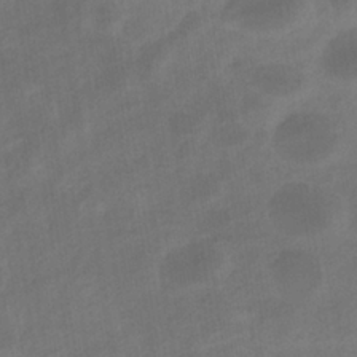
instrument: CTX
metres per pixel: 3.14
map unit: eHb
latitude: -36.0661
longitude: 79.2754
